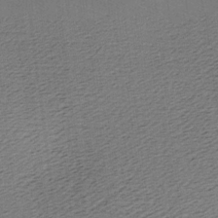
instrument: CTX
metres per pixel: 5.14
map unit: lAa
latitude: -8.1228
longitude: -124.2144
